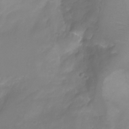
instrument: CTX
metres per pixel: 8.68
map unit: Aa
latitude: -8.1417
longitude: -71.2726
